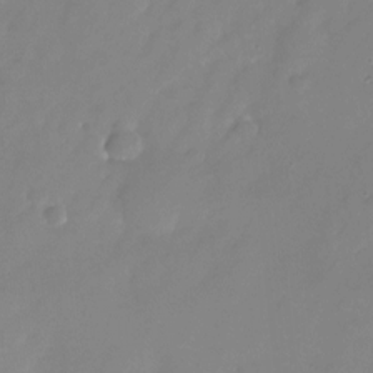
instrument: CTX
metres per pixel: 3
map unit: Nhu
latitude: -24.1606
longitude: -69.7072
